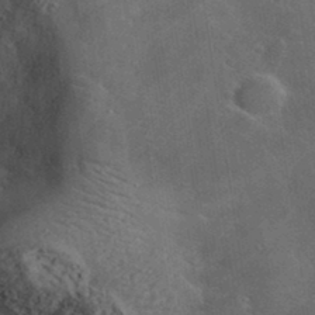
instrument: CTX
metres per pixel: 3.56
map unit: lHvf
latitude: 35.9150
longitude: -92.0255
